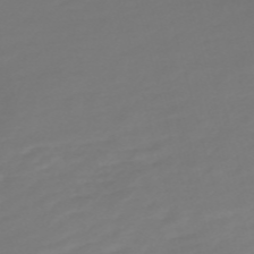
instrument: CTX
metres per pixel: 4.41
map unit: Nve
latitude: -58.9919
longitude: 57.6155
